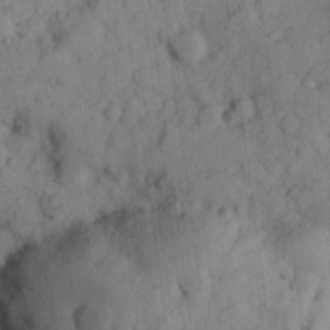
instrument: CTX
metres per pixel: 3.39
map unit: Hve
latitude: 24.8191
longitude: 147.6533
